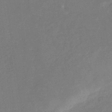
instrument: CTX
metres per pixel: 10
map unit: eHb
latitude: -34.5007
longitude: 74.9353
